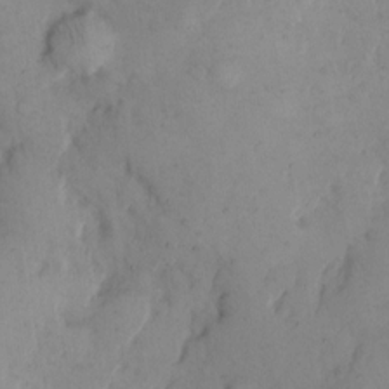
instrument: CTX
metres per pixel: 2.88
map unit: Hto
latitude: 11.4049
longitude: -62.0822
